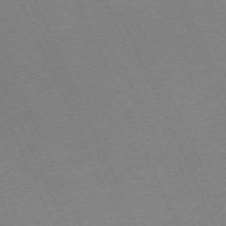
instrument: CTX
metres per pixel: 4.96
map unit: Hpe
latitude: -70.6141
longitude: 12.1795
